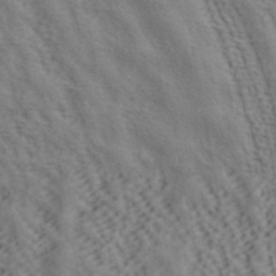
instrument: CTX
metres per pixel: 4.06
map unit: ANa
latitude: 41.6504
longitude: 54.9353
